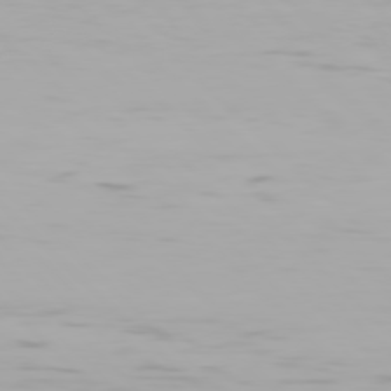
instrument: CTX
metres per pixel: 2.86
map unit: Hpe
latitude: 77.3292
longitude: -164.1578
